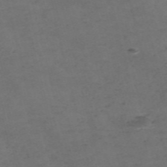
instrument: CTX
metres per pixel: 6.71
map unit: Nve
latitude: -57.5210
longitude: 52.7652
